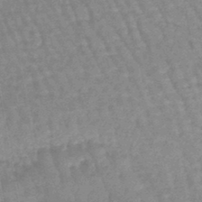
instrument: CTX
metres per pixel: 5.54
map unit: eHb
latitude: -45.4265
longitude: 79.7666
